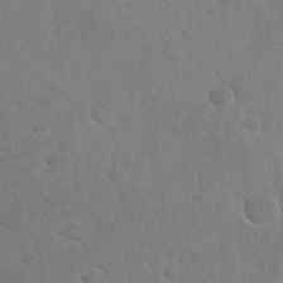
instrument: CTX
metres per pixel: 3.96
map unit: Nhu
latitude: -30.2172
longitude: -61.9339
